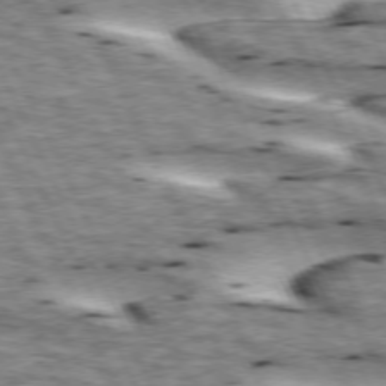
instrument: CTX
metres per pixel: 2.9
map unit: lApd
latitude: 73.0459
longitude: -54.6679
